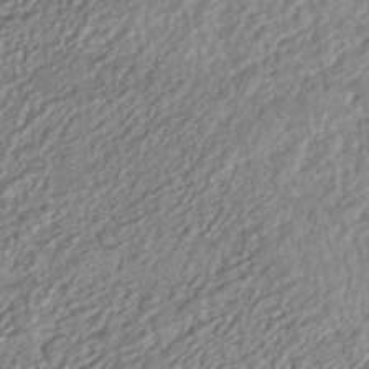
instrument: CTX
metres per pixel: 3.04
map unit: HNhu
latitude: -44.8030
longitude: 104.1605
